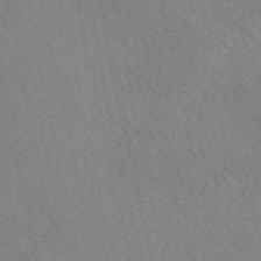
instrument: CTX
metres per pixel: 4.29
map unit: eAb
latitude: 50.5167
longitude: 106.3118
